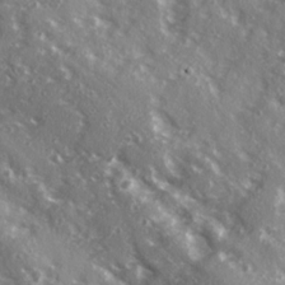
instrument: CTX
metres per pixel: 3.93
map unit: Ave
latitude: 15.4616
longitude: -130.7436
